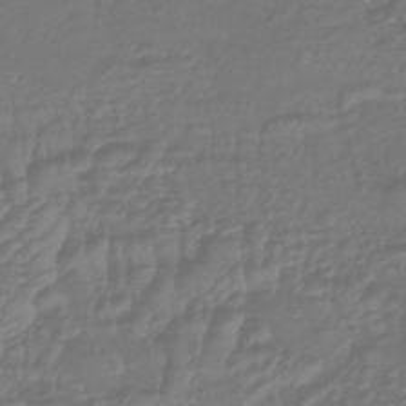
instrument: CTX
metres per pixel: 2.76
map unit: eHb
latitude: -43.4643
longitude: 82.1039
